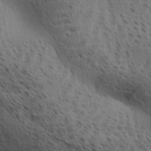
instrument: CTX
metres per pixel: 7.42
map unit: Aa
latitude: 31.4616
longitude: -140.3278
